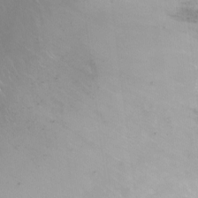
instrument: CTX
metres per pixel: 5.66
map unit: Ht
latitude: -15.6533
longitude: -40.9702
